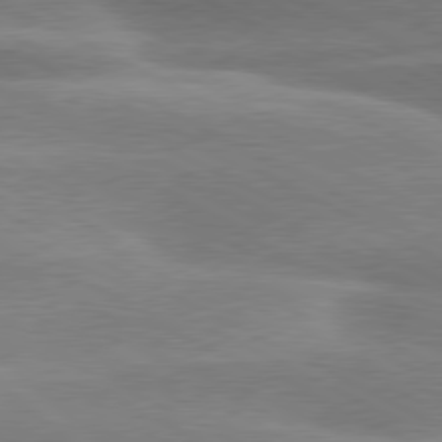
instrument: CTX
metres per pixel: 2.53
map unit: lApd
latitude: 79.5371
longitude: -116.4223
